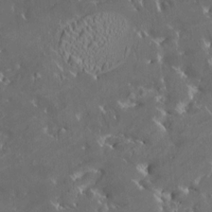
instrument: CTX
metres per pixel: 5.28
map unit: HNhu
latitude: 4.3656
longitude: 13.7478
